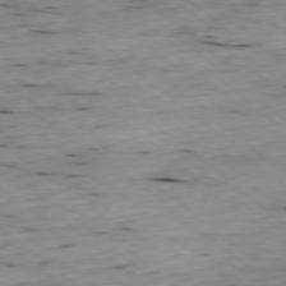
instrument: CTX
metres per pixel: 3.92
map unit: Ap
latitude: -78.5007
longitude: -91.1025
